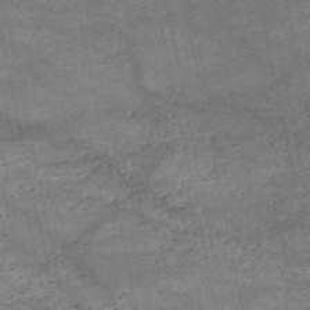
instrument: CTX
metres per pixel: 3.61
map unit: HNb
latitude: -52.1039
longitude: -40.2711
